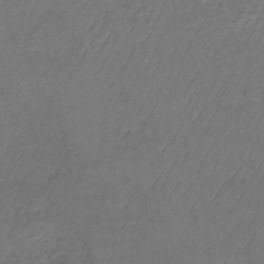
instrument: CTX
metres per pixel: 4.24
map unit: lHb
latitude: -38.2740
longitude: 61.2943
